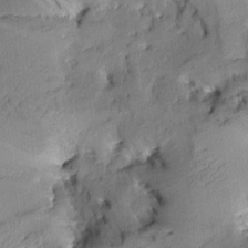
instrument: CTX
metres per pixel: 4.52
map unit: Aa
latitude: 9.1214
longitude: -142.8569
